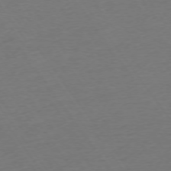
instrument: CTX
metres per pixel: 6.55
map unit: Ap
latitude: -74.8219
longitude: -89.8017
